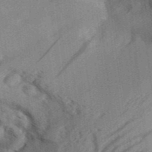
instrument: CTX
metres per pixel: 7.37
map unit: Aa
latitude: 32.9325
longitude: -138.8380
